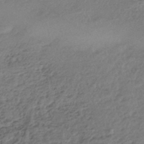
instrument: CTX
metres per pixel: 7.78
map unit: HNhu
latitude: -43.1431
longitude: 102.9920
